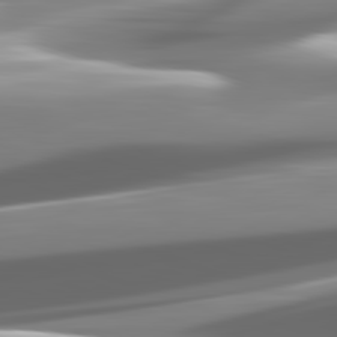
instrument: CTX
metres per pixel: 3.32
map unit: lApd
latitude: 82.2333
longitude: -149.5749
